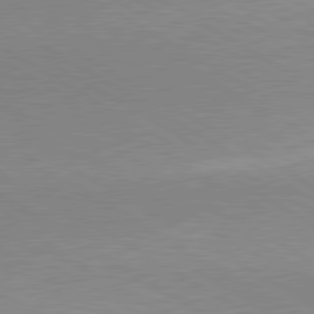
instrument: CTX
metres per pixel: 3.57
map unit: lApd
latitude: 80.1578
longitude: 166.5196
